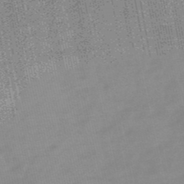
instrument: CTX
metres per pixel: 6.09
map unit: HNb
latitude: -49.4833
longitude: -38.5924
